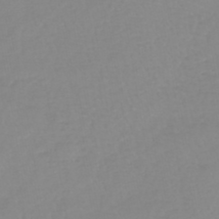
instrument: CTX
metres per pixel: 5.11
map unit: HNb
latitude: -44.9920
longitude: 54.5196
